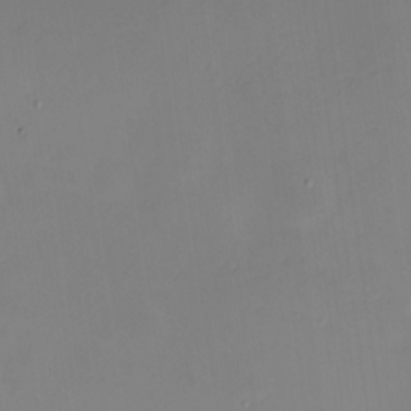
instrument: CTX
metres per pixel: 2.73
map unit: Nhu
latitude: -9.0108
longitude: -85.3104
